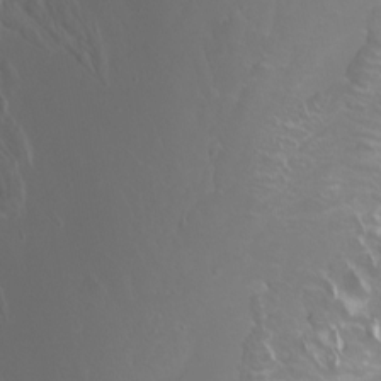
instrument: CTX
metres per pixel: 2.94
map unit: Nhu
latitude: -5.0864
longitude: -73.7261
